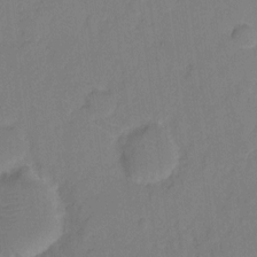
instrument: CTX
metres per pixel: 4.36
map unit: eHh
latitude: 7.5371
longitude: -65.5560
